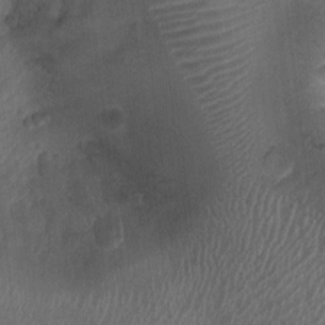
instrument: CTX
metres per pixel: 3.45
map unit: Ht
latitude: -1.8045
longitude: -17.1214
